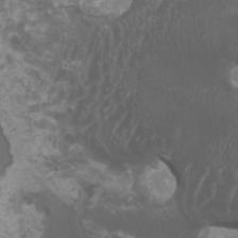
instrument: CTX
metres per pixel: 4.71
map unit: HNhu
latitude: 1.6127
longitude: 1.2754
